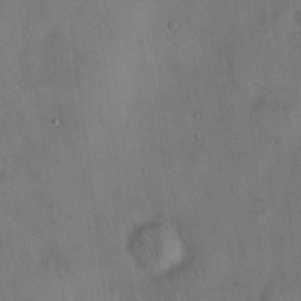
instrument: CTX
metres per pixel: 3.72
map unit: Hto
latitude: 13.6127
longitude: -59.9717
